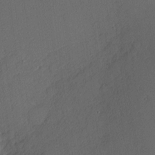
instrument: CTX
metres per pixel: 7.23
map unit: Nhu
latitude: 1.1025
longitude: -77.1025
